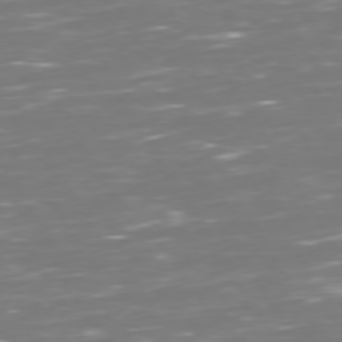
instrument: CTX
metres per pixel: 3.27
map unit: Hpe
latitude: 72.8947
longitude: -126.6491
